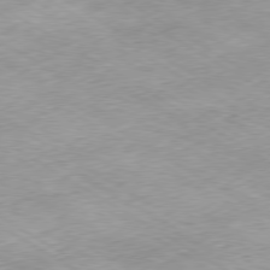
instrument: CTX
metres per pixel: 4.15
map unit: Hpe
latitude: -80.2551
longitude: 22.5385
